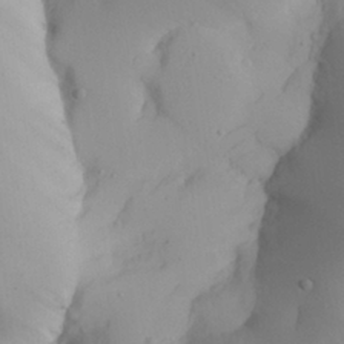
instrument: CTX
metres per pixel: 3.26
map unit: Aa
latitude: 27.0648
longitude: -128.5923
